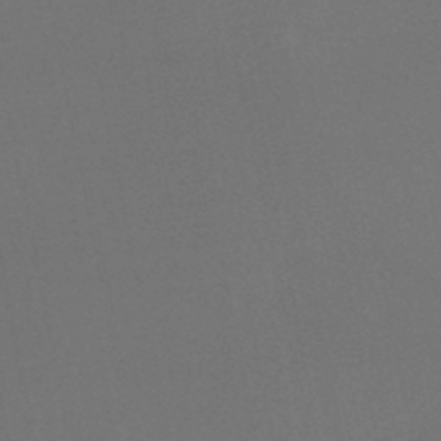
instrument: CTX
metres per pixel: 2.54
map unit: lHb
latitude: -47.1809
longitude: 68.9541
